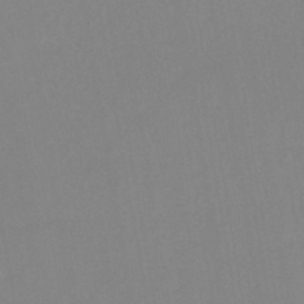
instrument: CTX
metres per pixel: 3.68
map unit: eHh
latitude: -42.7274
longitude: -33.5749
